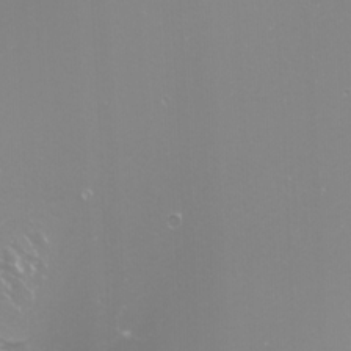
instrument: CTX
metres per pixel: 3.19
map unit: Nhu
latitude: -8.4062
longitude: -94.1011
